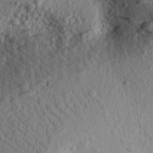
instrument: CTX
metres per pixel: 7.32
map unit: eHh
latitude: 24.5923
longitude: -79.0270
